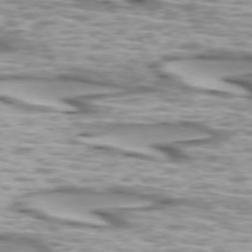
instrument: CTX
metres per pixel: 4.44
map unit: lApd
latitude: 73.3482
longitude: -56.9135
